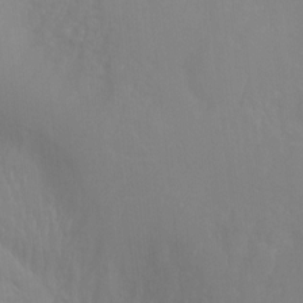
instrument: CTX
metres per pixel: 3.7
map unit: Hto
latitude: -6.4062
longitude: -49.2348
